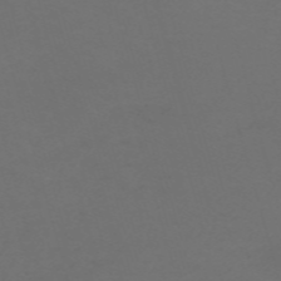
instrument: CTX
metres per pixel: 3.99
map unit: Nve
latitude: -59.7666
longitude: 60.5952
